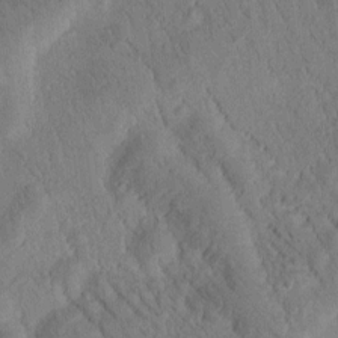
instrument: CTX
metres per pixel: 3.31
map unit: Htu
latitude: -0.8030
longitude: 172.4629
